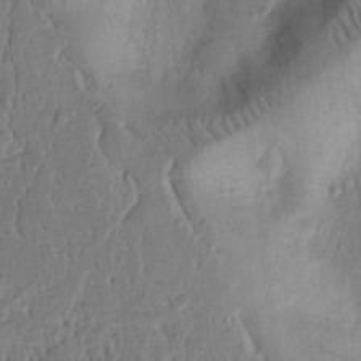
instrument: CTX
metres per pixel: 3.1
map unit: Ht
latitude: 12.0633
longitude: -75.0647
